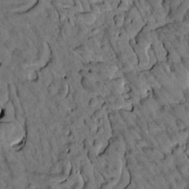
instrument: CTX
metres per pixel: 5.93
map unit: eHh
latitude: -1.1809
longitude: 16.7652
